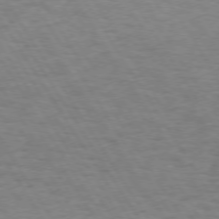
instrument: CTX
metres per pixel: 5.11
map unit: Hpe
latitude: 73.2915
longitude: -140.1955
